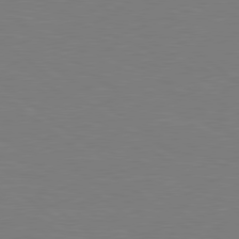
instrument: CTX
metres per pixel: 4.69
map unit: Hpe
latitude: 79.1592
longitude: -148.3278
